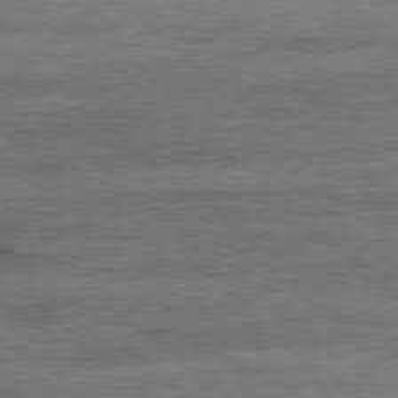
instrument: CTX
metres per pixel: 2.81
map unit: Hpe
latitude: -78.7841
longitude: 15.8234
